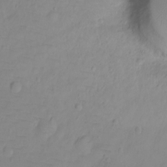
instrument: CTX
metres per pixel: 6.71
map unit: Ht
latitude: -9.1620
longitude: -35.9528
